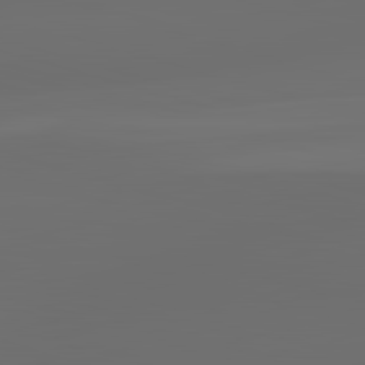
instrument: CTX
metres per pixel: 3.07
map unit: lApd
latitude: 83.3103
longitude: -133.2348
